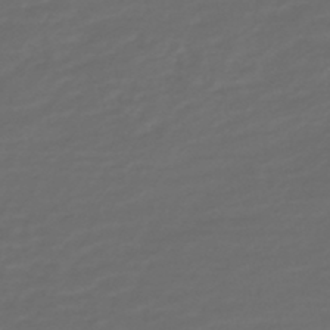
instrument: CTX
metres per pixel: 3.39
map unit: HNb
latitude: -47.7477
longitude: 55.3321
